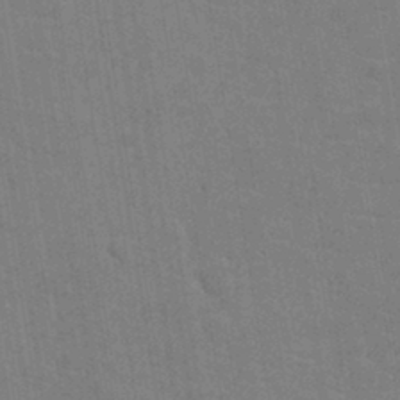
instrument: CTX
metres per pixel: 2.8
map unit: Nhu
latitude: -11.7667
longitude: -22.3278
